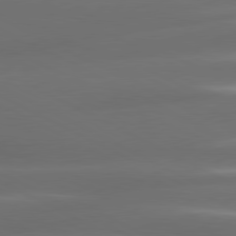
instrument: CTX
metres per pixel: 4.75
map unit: lApd
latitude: 80.8191
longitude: -141.8016
